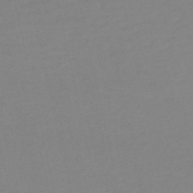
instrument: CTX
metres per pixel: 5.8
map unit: HNb
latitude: -53.7099
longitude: -50.3845
